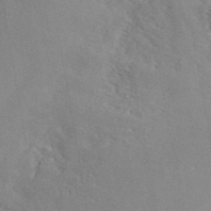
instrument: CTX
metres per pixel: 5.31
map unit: ANa
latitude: 42.4601
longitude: 50.9352
